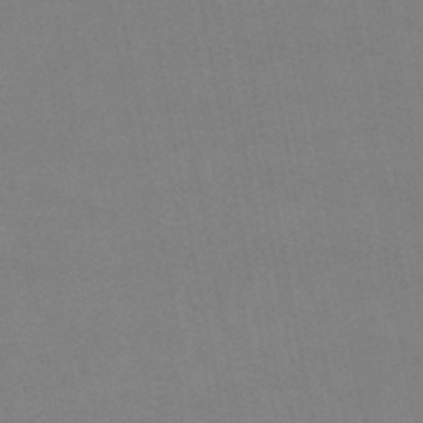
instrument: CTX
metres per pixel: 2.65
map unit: eHb
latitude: -46.8975
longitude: 78.7085
